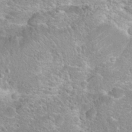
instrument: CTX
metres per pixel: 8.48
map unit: Hto
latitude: 23.7261
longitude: -44.3278
